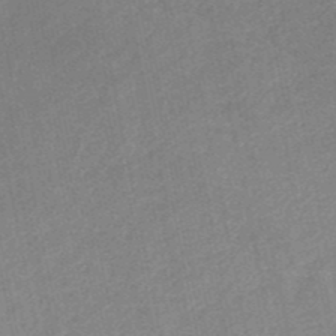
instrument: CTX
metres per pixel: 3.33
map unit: HNb
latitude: -52.2361
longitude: -49.8205
